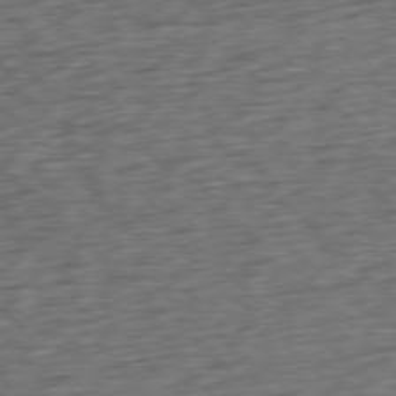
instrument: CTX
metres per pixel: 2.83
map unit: Ap
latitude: -77.8233
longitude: -72.1578
